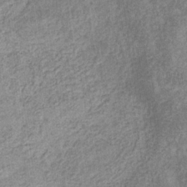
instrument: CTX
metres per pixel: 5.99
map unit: eHb
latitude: -31.9178
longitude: 72.5951
